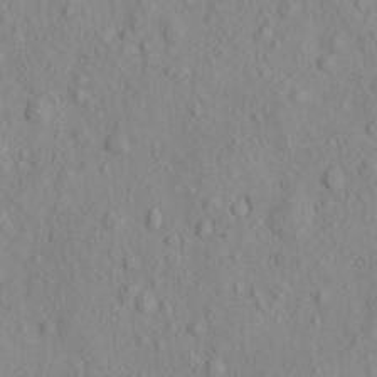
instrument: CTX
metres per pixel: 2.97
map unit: eHh
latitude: -0.9542
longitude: 18.2362
